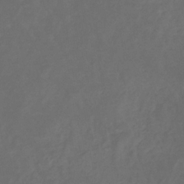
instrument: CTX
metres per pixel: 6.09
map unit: eHb
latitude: -32.5385
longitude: 71.9745
